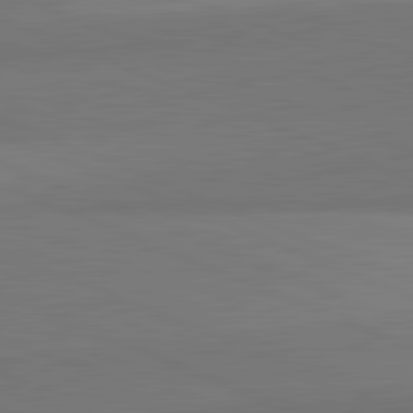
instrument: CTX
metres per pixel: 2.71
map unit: lApd
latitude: 82.0255
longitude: 150.4251
